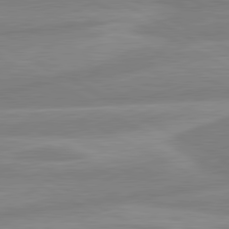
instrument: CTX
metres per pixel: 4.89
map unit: lApd
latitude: 80.7057
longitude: -168.4601
